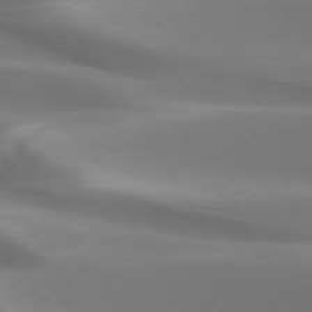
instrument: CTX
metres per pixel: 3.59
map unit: lApd
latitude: 73.3860
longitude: -50.3278
